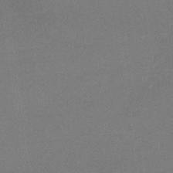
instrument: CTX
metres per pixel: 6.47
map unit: eHb
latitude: -33.1809
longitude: 68.0472
